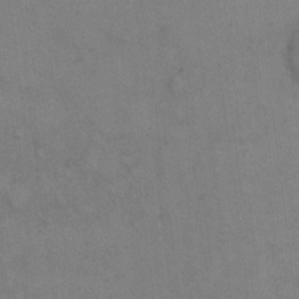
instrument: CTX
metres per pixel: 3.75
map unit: eHh
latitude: 10.4979
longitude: -63.3671
